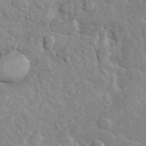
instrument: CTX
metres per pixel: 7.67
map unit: eHh
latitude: 37.6316
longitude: -61.8772
